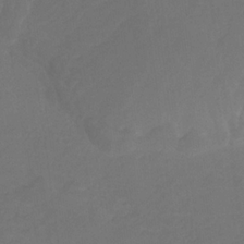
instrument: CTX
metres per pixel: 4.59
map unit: lHb
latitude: -31.5021
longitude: 63.9745
